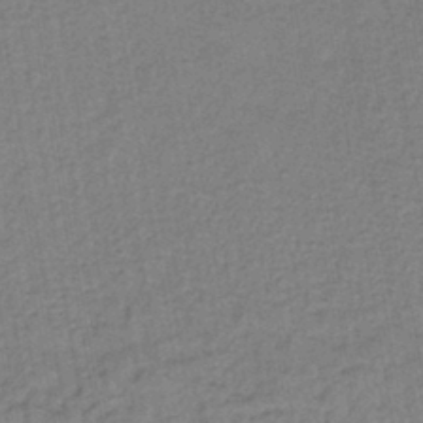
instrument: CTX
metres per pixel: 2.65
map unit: lHb
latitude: -41.8044
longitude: 60.8408
